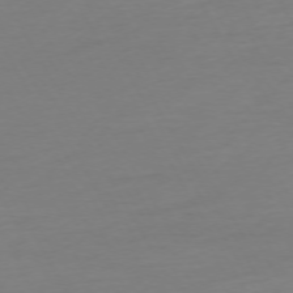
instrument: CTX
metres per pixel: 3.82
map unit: Ap
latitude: -74.6519
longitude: -69.3104
